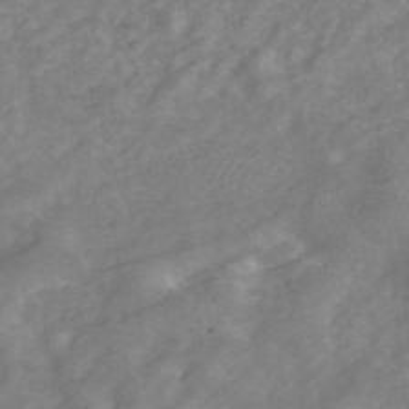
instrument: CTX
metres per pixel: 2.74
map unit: ANa
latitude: 44.5357
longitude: 22.5385
